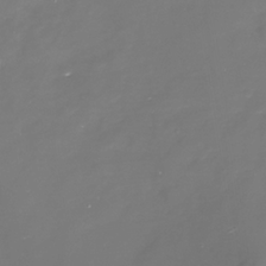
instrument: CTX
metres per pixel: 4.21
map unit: Nhe
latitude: -35.3888
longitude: -90.2711
